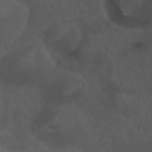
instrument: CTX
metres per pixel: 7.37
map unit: ANa
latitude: 42.2334
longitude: 54.2362
